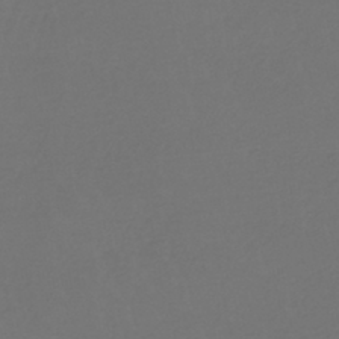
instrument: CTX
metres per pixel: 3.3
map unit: lHb
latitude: -42.4817
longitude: 65.5210
